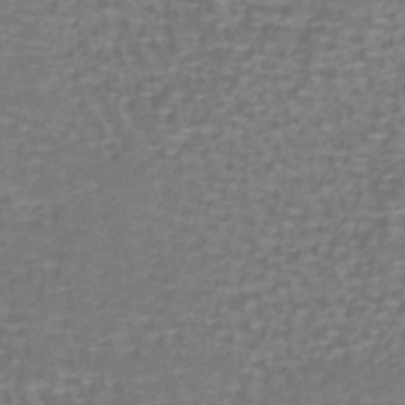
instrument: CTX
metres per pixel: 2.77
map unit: lHb
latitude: -40.7274
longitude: 58.1794
